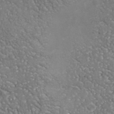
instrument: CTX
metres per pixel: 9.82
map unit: Nhu
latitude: -37.8989
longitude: -80.4790
